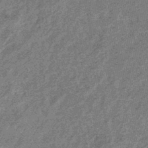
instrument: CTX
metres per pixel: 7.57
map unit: eHb
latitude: -43.7477
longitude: 87.5399
